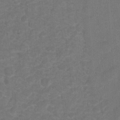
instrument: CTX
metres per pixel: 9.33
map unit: Hto
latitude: 4.7813
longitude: -31.3293
